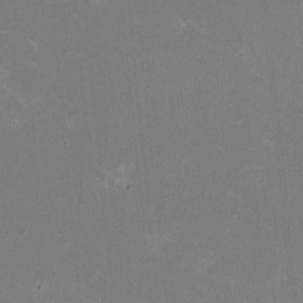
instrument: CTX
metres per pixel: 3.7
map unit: HNhu
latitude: -2.2361
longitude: -1.4615
